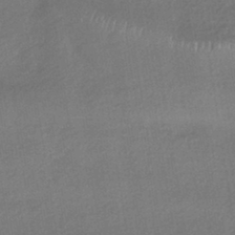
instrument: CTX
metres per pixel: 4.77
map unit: HNhu
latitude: -42.5384
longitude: 96.2173
